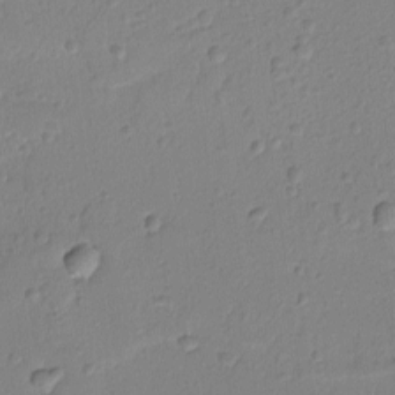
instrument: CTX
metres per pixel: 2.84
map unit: lAvf
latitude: -9.3510
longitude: -120.6302
